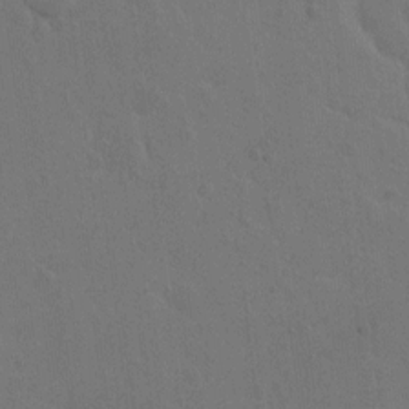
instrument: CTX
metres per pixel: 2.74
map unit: Hto
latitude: 7.1214
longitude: -62.7436
